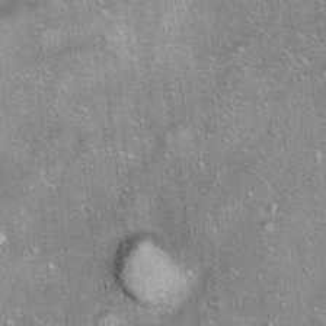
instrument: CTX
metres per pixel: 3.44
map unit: Ht
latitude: 10.0255
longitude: -38.0633
